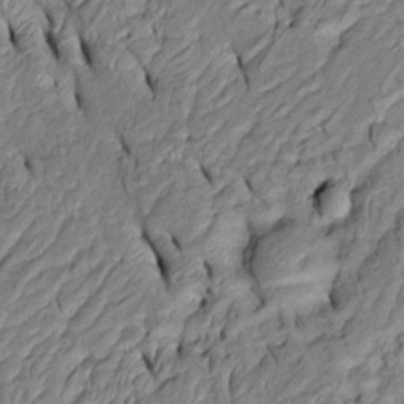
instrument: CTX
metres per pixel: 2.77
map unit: Htu
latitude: 1.3481
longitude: 149.2187
